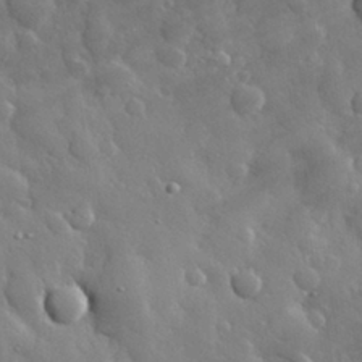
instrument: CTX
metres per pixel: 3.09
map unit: eHh
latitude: 30.1578
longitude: -78.8758
